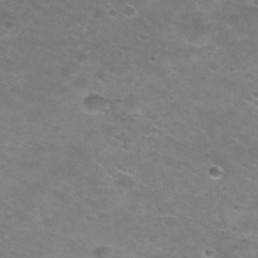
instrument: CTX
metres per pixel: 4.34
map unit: Nhu
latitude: 29.4426
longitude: -47.7639
